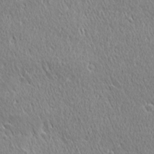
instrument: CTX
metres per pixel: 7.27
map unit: Ave
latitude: 21.5371
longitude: -136.1767
